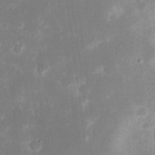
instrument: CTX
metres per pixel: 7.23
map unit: eHh
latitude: 19.6694
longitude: -70.1389
